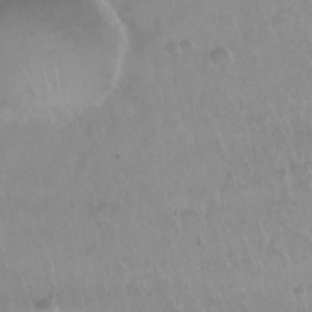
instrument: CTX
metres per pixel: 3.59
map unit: Nhu
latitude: 29.5938
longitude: -55.9717
